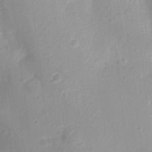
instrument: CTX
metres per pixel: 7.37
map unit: Nhu
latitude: 5.1781
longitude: -18.3089
